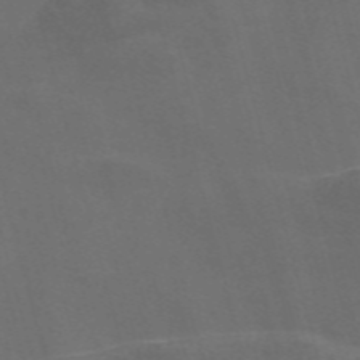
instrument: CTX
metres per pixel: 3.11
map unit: Nve
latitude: -58.1983
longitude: 65.2187
